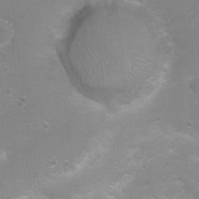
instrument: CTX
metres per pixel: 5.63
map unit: Nhu
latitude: 3.7071
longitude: -26.0444
